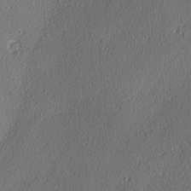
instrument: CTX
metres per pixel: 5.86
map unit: lAvf
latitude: -4.1416
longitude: -107.8394
